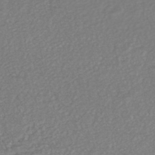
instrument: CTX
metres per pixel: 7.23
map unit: HNhu
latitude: -47.2376
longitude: 104.1605
